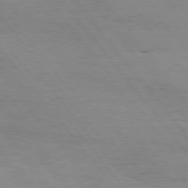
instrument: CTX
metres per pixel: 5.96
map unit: Hpe
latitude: 75.5371
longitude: -143.6127
